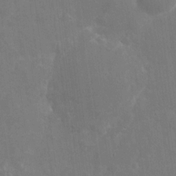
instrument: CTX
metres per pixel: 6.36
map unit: eHh
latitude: 8.9136
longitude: -71.6316
